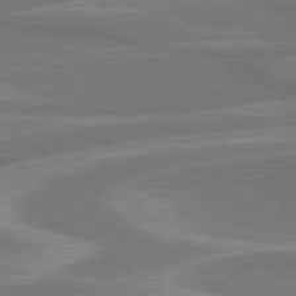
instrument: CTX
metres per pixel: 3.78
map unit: lApd
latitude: 79.3293
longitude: -123.5182
